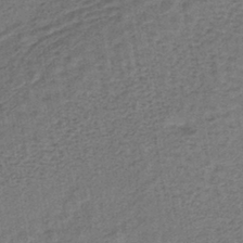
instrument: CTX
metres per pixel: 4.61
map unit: lHb
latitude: -38.9920
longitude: 62.6518
